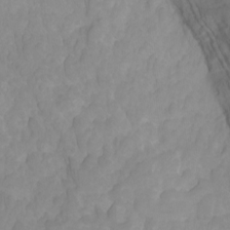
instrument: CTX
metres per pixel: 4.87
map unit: Ht
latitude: -0.1039
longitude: -38.7813
